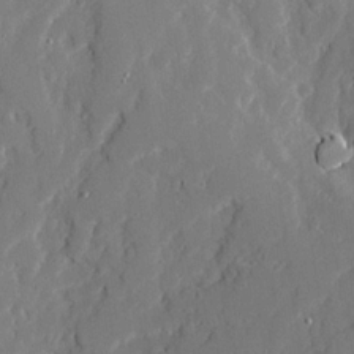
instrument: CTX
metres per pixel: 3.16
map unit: Ave
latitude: 20.5357
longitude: -128.1011
